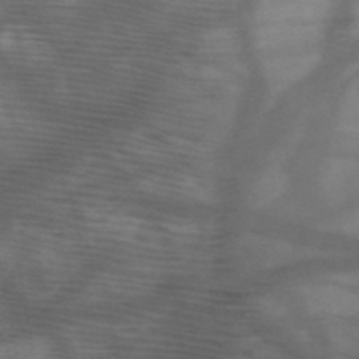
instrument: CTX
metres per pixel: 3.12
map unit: HNb
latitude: -48.2362
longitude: -40.6301
